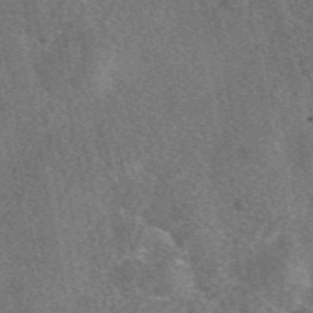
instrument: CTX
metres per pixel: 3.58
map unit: eAb
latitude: 48.5357
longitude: 109.8611
